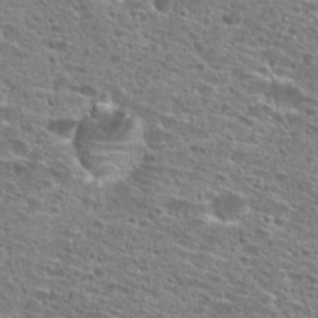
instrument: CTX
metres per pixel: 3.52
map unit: Hto
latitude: 25.7071
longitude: -47.2348
